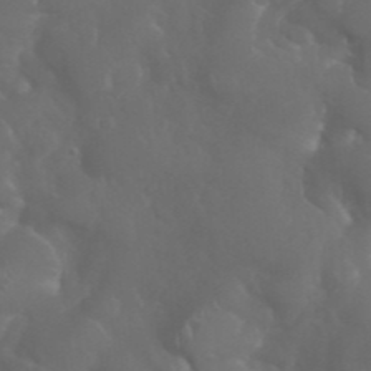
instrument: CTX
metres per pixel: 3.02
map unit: Nhu
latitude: 28.1955
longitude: -66.3845
